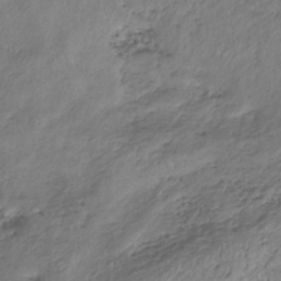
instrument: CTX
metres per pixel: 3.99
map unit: lHb
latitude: -34.9353
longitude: 67.9178
